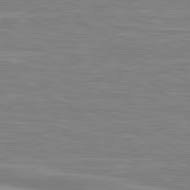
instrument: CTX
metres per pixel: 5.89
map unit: lApd
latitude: 80.6490
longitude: 173.6155
